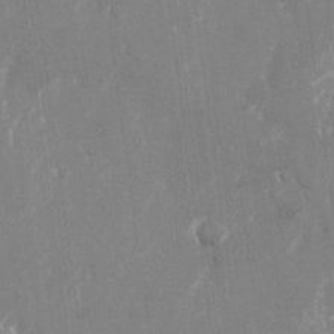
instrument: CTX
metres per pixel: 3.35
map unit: Nhu
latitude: -23.6155
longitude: -72.8191
